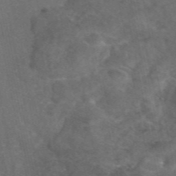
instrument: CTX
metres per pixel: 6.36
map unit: eAb
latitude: 46.6491
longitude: 114.8408
